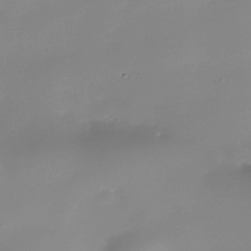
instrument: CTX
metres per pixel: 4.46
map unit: Nhe
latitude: -38.5007
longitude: -118.1955
